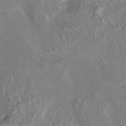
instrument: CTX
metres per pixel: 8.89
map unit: HNhu
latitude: 4.5735
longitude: 6.8408
